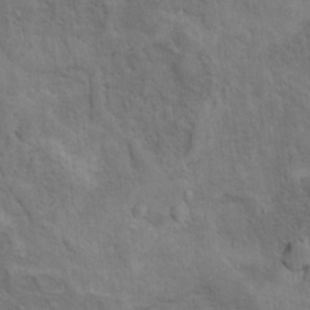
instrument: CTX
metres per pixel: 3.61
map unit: Ht
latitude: 13.2348
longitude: -39.9528
